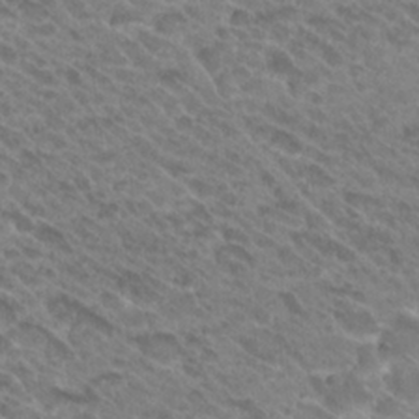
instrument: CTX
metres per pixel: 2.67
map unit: Hto
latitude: 26.5924
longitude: -35.8394
